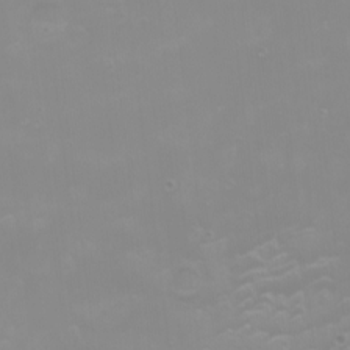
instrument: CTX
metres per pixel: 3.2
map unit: Nhu
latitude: -1.4833
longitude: -77.8961
